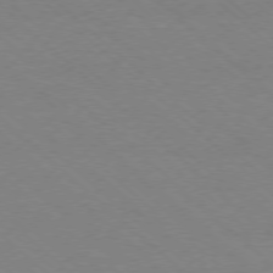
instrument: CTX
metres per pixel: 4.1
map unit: Ap
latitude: -78.2550
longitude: -84.9325
